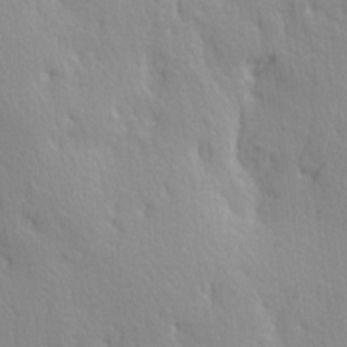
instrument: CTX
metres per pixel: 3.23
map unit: Ave
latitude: 3.1403
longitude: -112.2522
